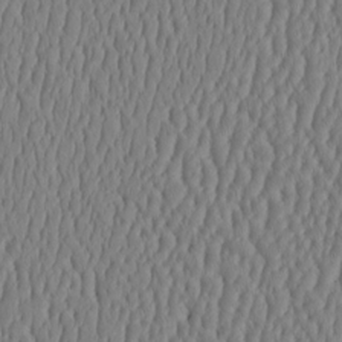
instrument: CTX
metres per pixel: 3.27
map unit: HNhu
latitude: -3.5210
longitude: 13.4832
